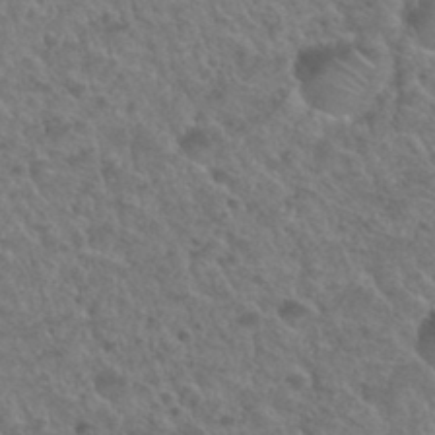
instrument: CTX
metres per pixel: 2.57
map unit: Hto
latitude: 33.0458
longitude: -49.8205
